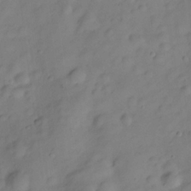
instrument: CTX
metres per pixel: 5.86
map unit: Hve
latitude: -28.3495
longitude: 93.1620
